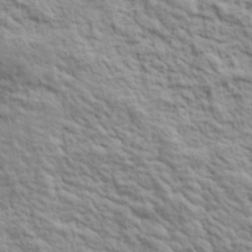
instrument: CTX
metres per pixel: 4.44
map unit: lHvf
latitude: 39.0836
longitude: -89.5938
